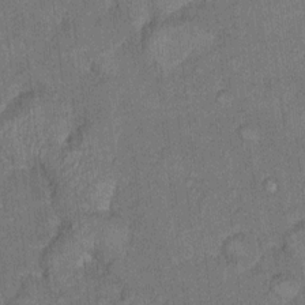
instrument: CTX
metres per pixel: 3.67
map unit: Hto
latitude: 7.8205
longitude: -36.9892
